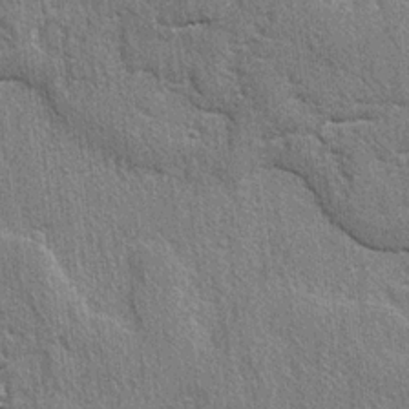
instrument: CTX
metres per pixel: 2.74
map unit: lAvf
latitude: -5.3887
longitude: -109.4426
